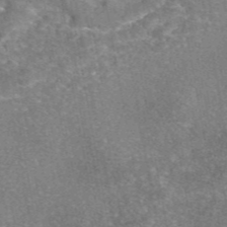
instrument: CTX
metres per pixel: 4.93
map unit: eAb
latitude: 46.1011
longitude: 105.5021
